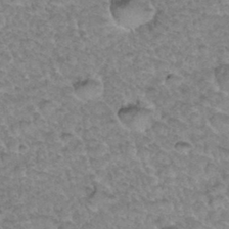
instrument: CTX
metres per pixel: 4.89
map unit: Hto
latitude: 34.9891
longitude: -47.9717
